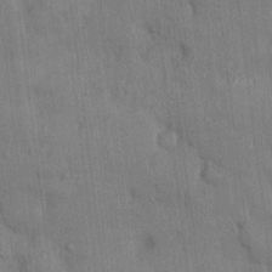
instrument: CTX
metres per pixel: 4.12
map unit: Nhu
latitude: 2.1200
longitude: -14.2145
